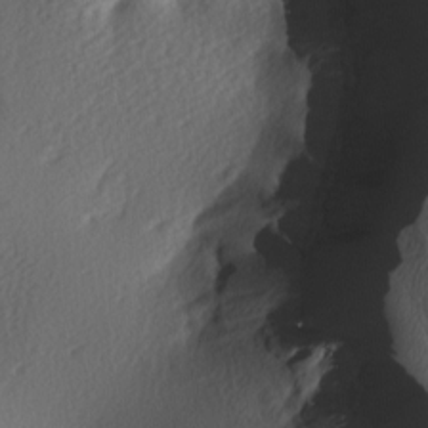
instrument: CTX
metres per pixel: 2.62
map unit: lAa
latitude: -7.8800
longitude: -126.2334
